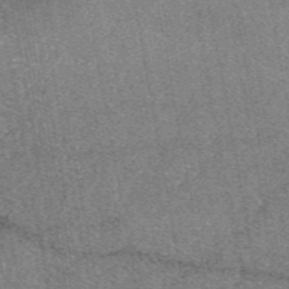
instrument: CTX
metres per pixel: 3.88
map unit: eAb
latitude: 47.4994
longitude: 106.7841
